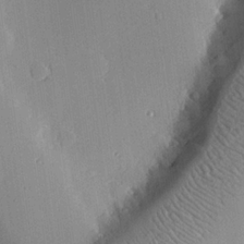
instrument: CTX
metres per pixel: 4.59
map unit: eHh
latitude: 23.7638
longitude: -90.9325
